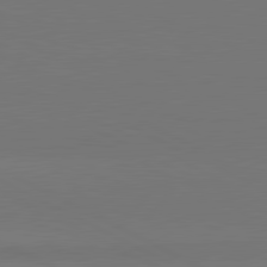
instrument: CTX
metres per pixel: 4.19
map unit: lApd
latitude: 81.2348
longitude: 146.0472
